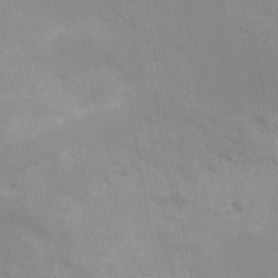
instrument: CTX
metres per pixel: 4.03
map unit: Hve
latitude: 13.1970
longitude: -91.7261
